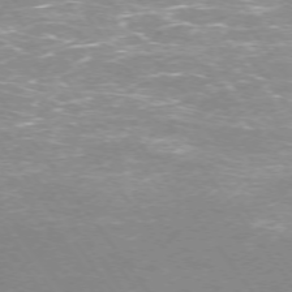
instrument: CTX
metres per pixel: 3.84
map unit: Ap
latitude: -74.8219
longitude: -75.1970
